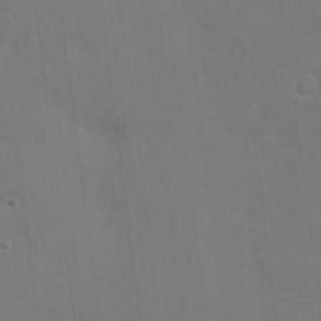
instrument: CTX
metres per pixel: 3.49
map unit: eHh
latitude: 5.3104
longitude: -69.2348
